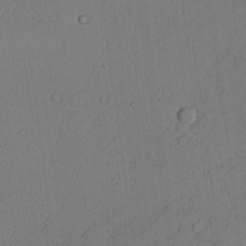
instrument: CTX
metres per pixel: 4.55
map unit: lAvf
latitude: 23.9528
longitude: -109.9150
